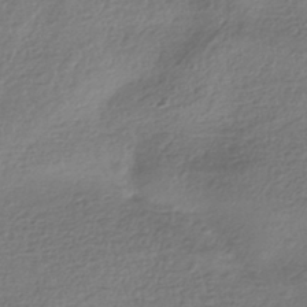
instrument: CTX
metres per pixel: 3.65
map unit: HNhu
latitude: -43.1053
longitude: 99.5966
